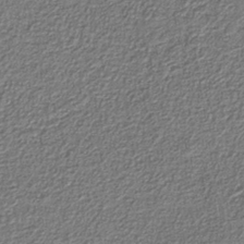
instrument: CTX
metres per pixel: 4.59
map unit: eAb
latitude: -39.2187
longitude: 51.7855
